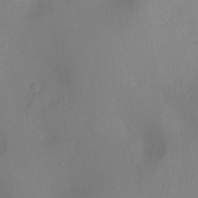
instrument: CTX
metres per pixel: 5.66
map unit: Ht
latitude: -9.4643
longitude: -23.8583
